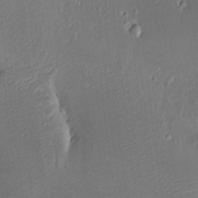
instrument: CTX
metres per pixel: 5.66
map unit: HNhu
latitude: 7.0458
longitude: 8.1795
